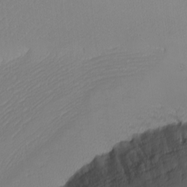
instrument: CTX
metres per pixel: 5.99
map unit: Nhu
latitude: -7.5399
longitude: -90.6868
